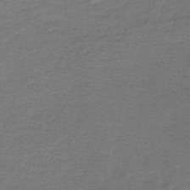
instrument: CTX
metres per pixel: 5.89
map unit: lHb
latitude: -45.3132
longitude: 57.6911
